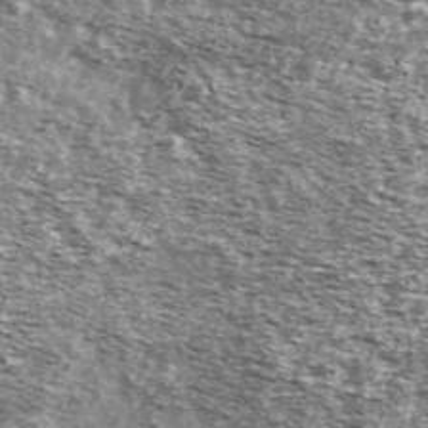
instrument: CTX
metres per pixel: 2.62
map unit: Ave
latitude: 41.3860
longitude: -106.1389
